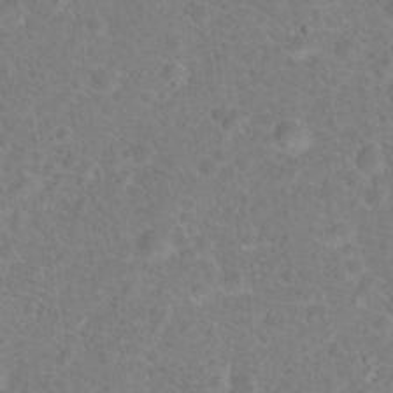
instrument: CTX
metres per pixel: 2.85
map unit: Hto
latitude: 17.7450
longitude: -43.4615
